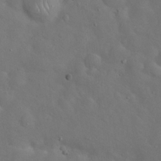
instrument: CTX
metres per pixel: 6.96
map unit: Hto
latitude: 17.8772
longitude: -53.4616
